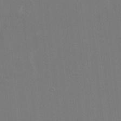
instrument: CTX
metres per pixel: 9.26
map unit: HNhu
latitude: 7.0458
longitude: 3.8611
